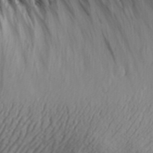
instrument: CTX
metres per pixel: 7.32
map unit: Aa
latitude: 30.6869
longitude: -136.0255
